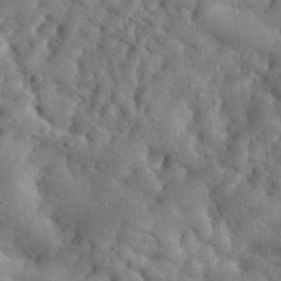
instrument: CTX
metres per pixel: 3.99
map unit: eHh
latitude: 33.6883
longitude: -77.9717
